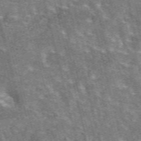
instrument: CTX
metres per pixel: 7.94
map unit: eAb
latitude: 44.2333
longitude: 111.1809
